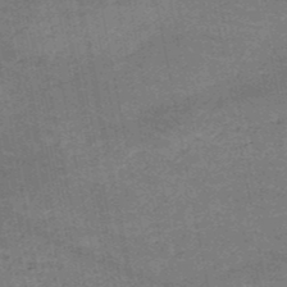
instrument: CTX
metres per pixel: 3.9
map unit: HNb
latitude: -50.3873
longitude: -49.5182
